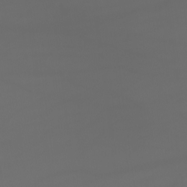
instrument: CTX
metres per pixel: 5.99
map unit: Htu
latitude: -7.5210
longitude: -73.2726
